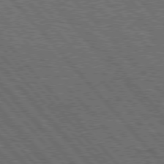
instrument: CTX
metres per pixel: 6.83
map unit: Hpe
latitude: 76.5734
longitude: -167.5182
